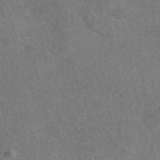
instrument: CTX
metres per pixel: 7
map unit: eAb
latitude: 49.8016
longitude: 115.8611
